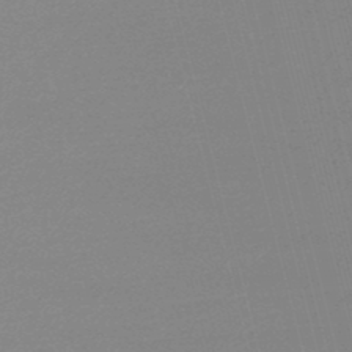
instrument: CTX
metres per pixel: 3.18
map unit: lHb
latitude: -47.4643
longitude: 68.0094
